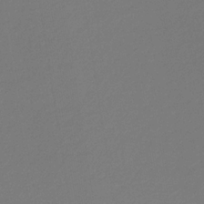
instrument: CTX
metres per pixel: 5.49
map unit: eHb
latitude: -31.8044
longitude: 72.0661
